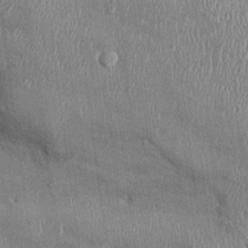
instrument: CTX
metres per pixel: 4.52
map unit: Ht
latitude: -2.8030
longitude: -13.7072
